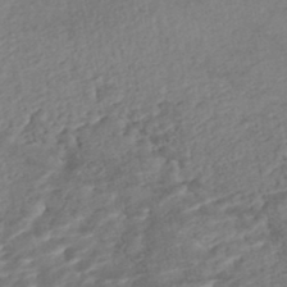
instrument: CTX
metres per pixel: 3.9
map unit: Nhe
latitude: -46.7463
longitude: -173.3481
